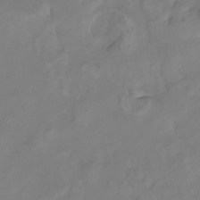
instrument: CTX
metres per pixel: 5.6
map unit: Nhu
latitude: -22.4251
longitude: -56.5356
